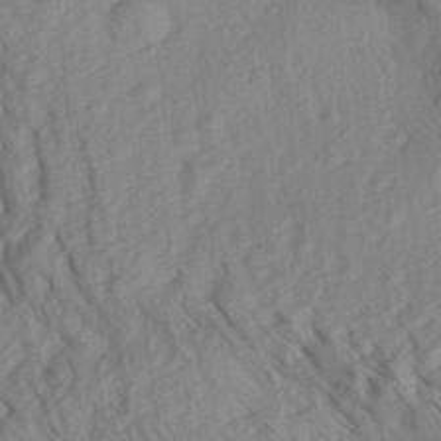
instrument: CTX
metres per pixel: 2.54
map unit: Aa
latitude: 30.4790
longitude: -138.8002
